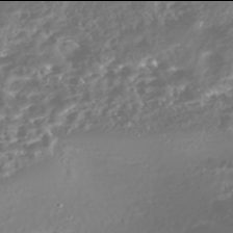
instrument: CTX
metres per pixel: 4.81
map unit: Nhe
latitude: -46.0094
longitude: 151.7855
